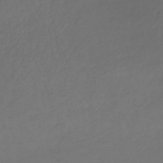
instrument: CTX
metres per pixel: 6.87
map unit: lHb
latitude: -39.0864
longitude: 70.4251
